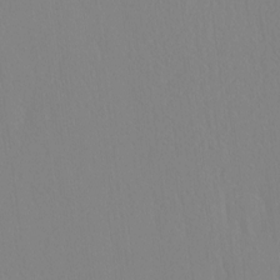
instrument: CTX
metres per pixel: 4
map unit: HNhu
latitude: -4.9541
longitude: 14.8786
